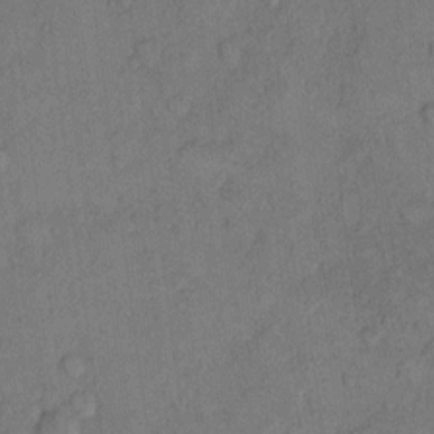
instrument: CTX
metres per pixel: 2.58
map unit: Hto
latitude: 10.7624
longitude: -58.7435
